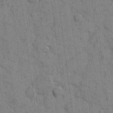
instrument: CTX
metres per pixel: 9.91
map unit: eHh
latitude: 9.5182
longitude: -66.3089
